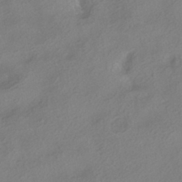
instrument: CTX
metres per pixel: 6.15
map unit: HNhu
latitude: -41.4265
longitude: 103.5210
